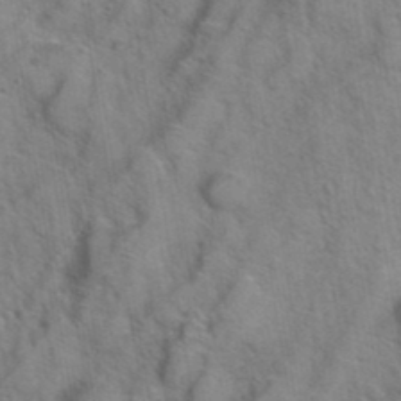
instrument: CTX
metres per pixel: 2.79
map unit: Hto
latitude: 39.2348
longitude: -44.8002
